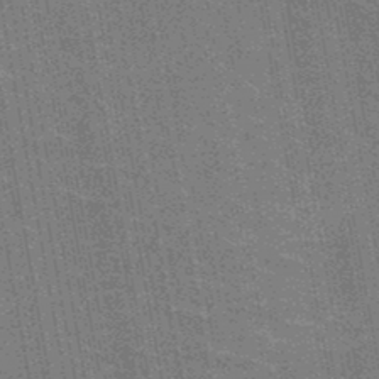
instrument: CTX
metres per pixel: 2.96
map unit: HNb
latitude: -47.3131
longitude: -46.8947
